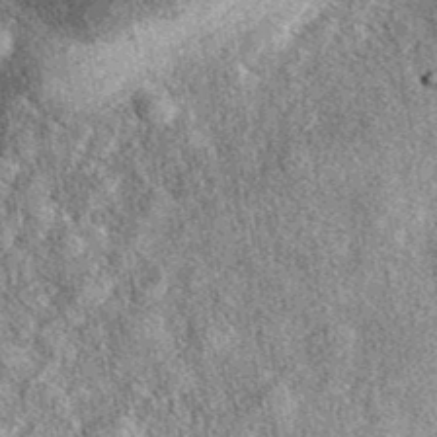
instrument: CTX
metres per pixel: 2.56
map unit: eAb
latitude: 39.0458
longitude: 107.0297
